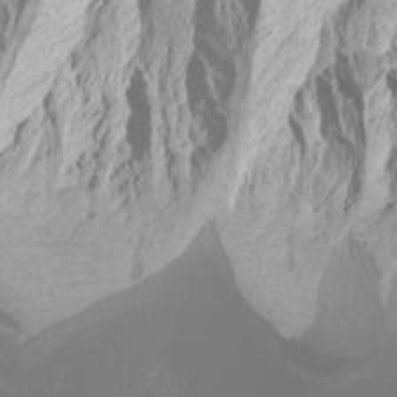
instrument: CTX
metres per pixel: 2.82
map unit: Htu
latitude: -6.8030
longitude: -71.5560
